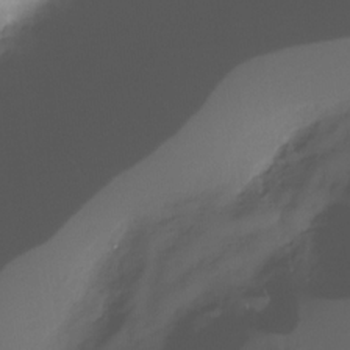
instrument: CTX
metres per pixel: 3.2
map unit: Nhu
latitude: -27.9745
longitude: -79.6316
